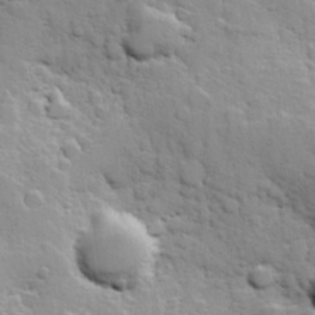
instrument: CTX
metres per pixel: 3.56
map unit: Hve
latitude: 24.1199
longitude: 148.8597
